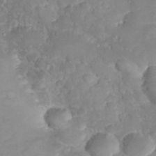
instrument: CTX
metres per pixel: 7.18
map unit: eHh
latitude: 32.6302
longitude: -62.8002
